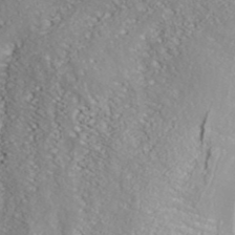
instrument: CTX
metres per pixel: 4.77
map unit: ANa
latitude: 41.2725
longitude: 54.3117
